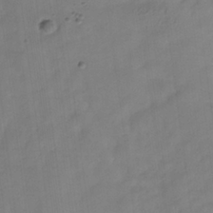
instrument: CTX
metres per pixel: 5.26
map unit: Hve
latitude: -32.7841
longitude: 92.7274
